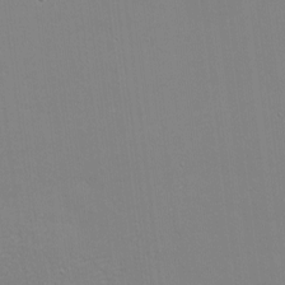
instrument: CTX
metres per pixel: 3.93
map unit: eHh
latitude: -2.8785
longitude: -80.4412
